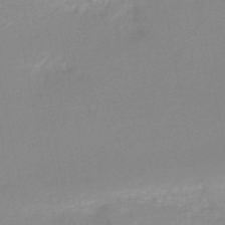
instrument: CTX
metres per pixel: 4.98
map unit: lHb
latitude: -48.0850
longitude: 69.3320
